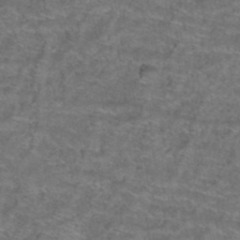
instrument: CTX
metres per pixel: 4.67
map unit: Hto
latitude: 39.5371
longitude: -42.6113
